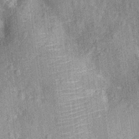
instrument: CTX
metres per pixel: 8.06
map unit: Ht
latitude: -12.1795
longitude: -23.5938
